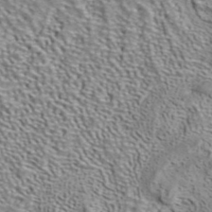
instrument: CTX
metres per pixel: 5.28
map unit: ANa
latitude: 40.9135
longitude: 17.7667
